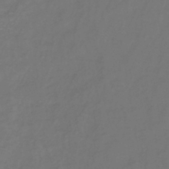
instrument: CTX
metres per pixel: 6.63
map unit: lHb
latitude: -39.3510
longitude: 72.5196
